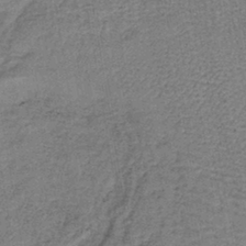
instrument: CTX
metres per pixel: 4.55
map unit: lHb
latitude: -40.6896
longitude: 62.9919
